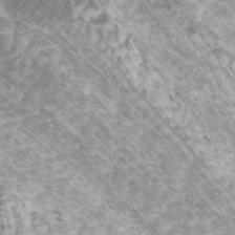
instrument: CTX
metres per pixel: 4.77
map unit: Htu
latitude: -10.3306
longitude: -73.8961
